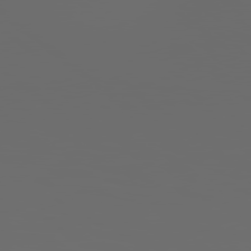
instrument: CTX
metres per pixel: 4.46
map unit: Hpe
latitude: 78.7435
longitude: 176.2739
